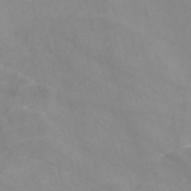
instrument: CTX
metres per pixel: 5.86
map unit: Nve
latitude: -57.9556
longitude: 58.7085
